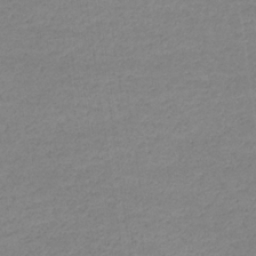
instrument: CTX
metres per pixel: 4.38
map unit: eHb
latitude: -33.0865
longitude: 70.6141
